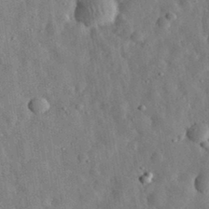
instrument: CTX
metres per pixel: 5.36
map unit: eHh
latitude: 33.0836
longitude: -77.6505
